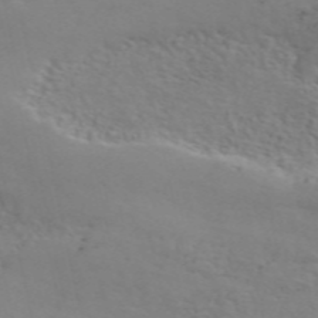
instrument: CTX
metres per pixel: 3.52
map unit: ANa
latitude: 50.3656
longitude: -81.4048
